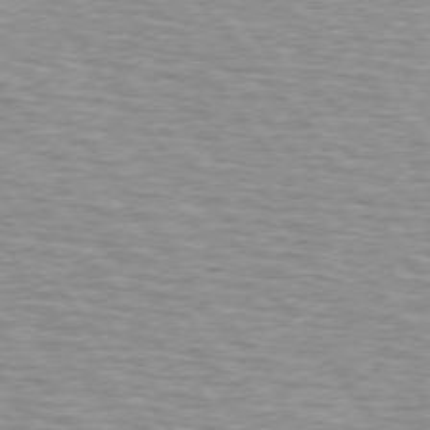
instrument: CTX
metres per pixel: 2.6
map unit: lApd
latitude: 74.9703
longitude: -75.9906
